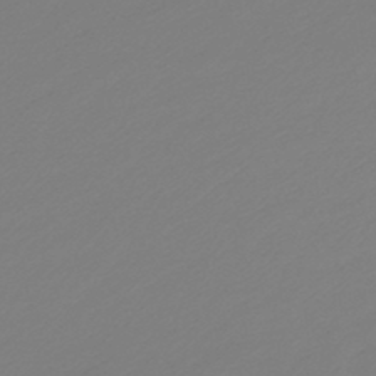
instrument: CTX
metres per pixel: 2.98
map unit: lHb
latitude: -47.2187
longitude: 65.6911
